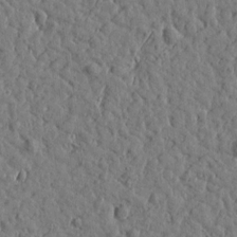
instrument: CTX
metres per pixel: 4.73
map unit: Htu
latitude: 0.1955
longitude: -178.9325
